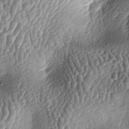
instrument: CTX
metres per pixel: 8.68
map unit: lAa
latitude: -5.8422
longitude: -127.8206
